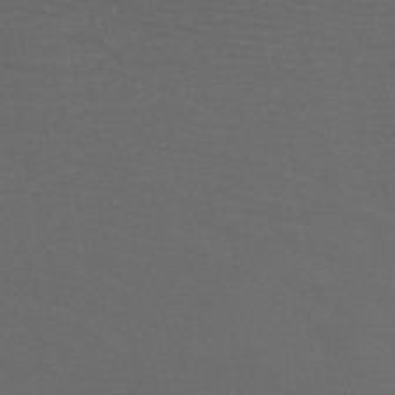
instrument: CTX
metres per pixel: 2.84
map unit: HNb
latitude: -49.9556
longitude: -45.9528
